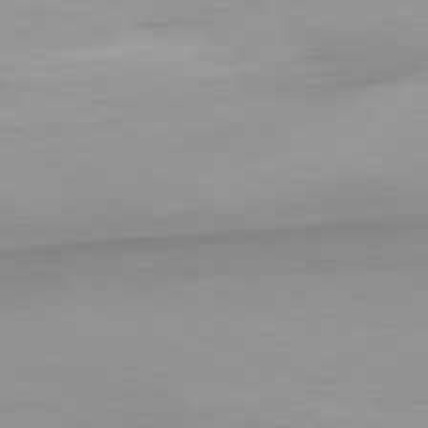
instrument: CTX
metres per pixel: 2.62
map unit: Hpe
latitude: -80.9542
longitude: 13.3321
